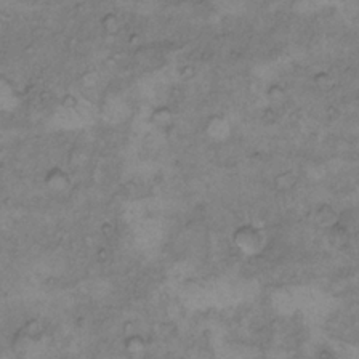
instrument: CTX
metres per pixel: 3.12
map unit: Hto
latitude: 8.1389
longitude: -60.1578
